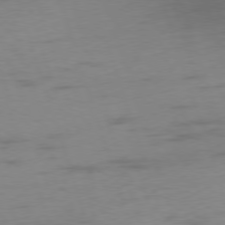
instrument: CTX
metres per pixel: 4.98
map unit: Ap
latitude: -76.1417
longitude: -73.5749
